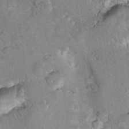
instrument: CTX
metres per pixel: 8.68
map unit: Hto
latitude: 8.2712
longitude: -30.2334
